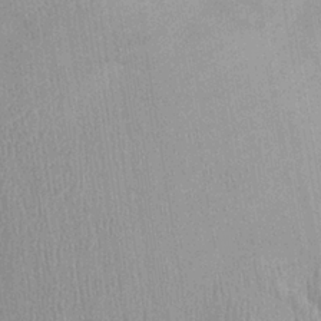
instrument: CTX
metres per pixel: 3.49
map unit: Ht
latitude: -2.3873
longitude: -15.4805
